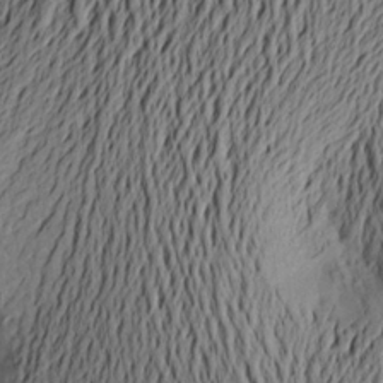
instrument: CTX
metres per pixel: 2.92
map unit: Aa
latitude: 22.8191
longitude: -149.8961
